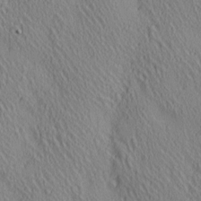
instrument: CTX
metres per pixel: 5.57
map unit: lAa
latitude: 4.9325
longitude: -117.1781
